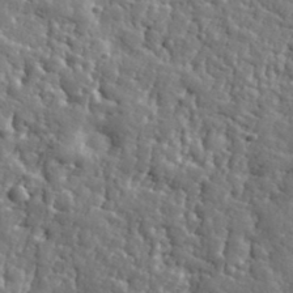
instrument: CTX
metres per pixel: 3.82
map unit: eHh
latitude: 35.4804
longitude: -80.5924
